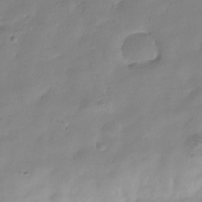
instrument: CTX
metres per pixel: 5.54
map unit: Hve
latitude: -32.3873
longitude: 90.8975
